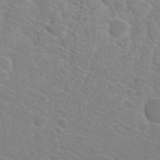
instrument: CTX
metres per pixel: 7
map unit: Hto
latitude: 23.4426
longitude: -36.6302
